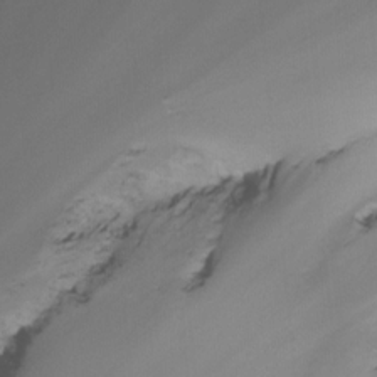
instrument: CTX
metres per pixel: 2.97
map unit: Nhu
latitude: -14.9164
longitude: -53.6505
